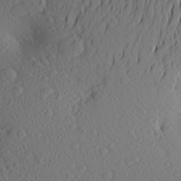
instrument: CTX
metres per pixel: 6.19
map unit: Aa
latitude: 25.9717
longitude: -146.5924
